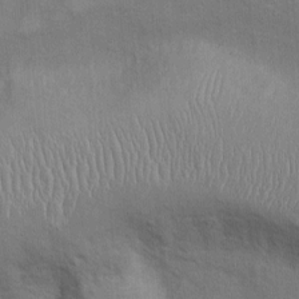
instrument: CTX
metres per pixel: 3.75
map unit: Ht
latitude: -3.7288
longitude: -14.5357
